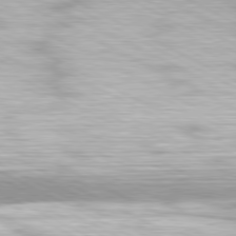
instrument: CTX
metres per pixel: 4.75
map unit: Hpe
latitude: -81.5021
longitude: 17.3510
